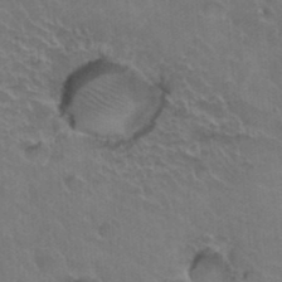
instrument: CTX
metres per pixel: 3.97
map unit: Hto
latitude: 36.2712
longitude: -46.9325
